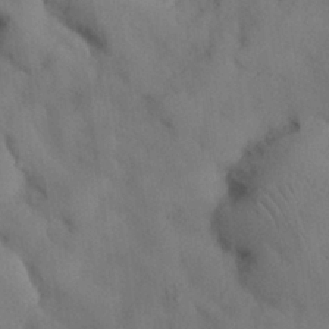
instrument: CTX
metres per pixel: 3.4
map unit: Nhu
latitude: 26.7057
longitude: -70.8758
